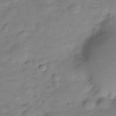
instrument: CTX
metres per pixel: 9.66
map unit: Hve
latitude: -28.4629
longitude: 94.1416
